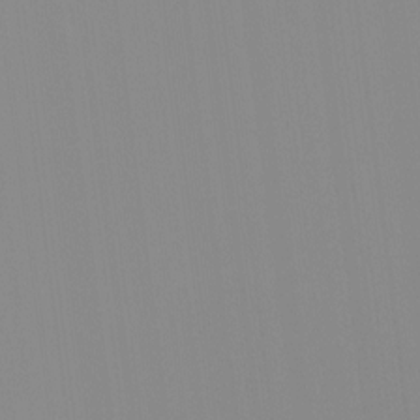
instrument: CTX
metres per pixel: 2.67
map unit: HNhu
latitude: -1.2943
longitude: -5.6883
